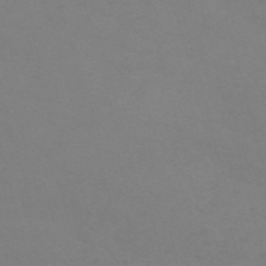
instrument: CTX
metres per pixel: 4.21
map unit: Nve
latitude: -59.5210
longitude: 60.2173
